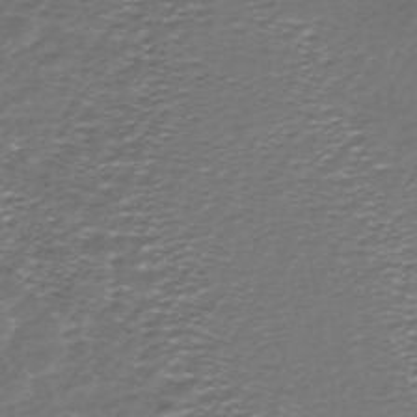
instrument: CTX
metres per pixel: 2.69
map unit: HNhu
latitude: -43.7666
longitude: 100.9163
